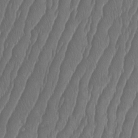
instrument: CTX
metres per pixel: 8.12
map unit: Htu
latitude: -9.4832
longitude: -76.0255
